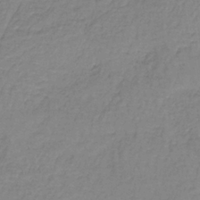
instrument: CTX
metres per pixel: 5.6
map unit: lHb
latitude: -36.6707
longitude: 61.2187
